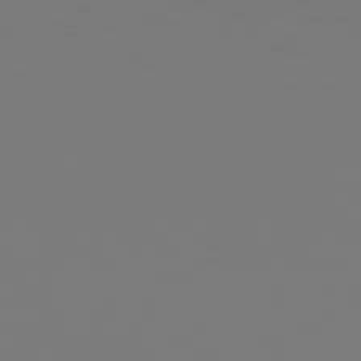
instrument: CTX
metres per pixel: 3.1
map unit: Hpe
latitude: 78.4412
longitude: -134.4790
